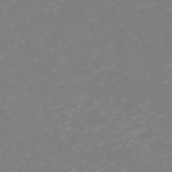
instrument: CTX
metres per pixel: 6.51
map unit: eHh
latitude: -2.5195
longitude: -74.9892
